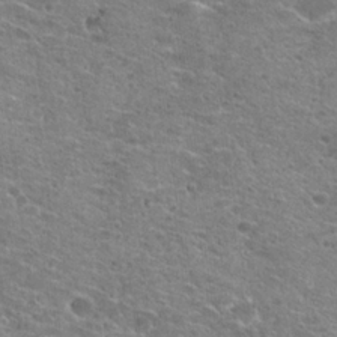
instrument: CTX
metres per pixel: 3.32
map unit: Hto
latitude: 21.4805
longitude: -42.4034
